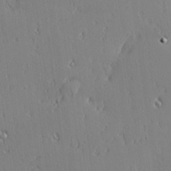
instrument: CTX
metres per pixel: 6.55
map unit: Hve
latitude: 25.8394
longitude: -92.6679
